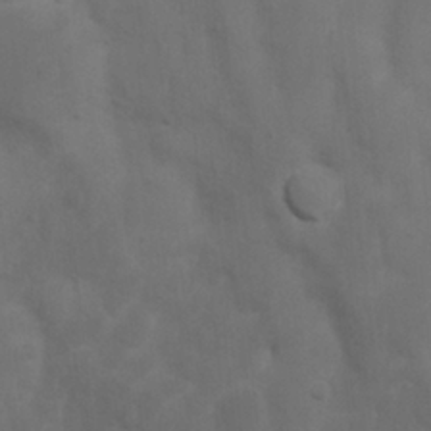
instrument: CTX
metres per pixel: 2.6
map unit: Nhu
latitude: 8.3090
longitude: -24.3089
